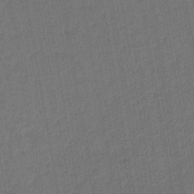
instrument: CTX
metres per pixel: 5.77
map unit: lHb
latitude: -43.1431
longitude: 61.1242
